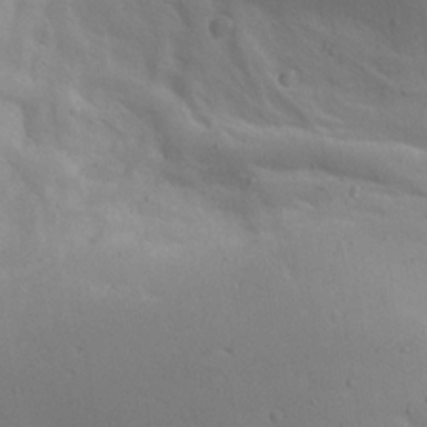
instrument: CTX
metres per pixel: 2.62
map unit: Ave
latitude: 22.4412
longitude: -137.3860
